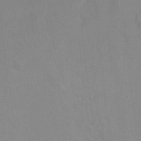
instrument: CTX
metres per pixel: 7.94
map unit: Ht
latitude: -0.5763
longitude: -34.9513
